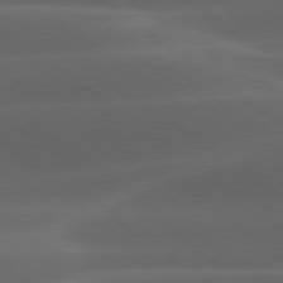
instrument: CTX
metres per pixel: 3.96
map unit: lApd
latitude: 79.0648
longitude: -49.4993
